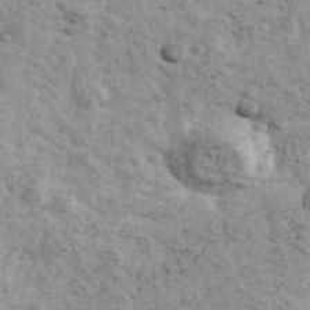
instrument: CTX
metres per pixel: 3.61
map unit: Ave
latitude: 41.6882
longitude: -108.6868
